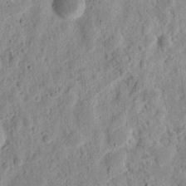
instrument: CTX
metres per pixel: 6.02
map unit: Ht
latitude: 12.6680
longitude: -74.1578
